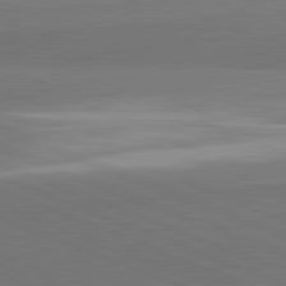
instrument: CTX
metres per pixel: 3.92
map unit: lApd
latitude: 81.9717
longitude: 149.3888
